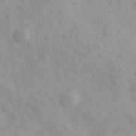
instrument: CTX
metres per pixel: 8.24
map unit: Ave
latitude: 39.1403
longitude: -107.3482
